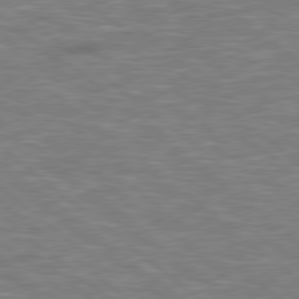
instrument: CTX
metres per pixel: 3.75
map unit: Hpe
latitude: 78.6491
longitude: 179.3698
